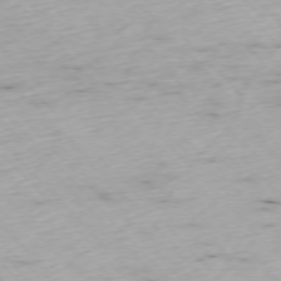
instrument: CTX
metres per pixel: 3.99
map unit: Ap
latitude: -76.6330
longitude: -60.1955
